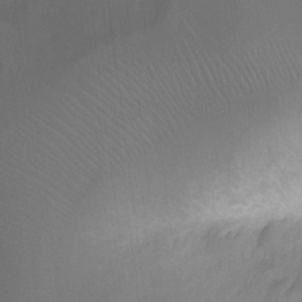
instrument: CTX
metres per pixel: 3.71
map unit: Ht
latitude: -6.3873
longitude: -20.0444
